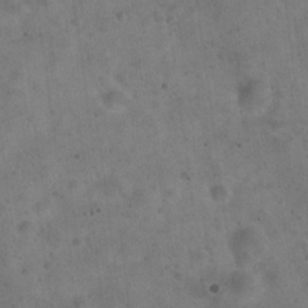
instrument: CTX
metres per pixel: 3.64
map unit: Hto
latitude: 22.1011
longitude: -54.3278
